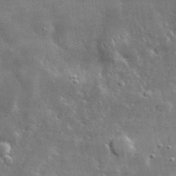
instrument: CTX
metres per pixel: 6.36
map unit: lHvf
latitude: 32.8569
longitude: -90.7624
